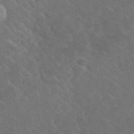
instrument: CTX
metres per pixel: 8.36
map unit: lHvf
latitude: 37.1592
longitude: -90.9514
